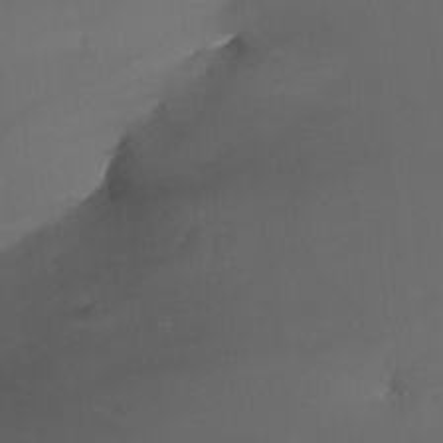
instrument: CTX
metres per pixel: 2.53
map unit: Nhu
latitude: -23.3510
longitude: -71.2159
